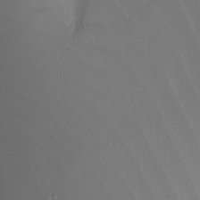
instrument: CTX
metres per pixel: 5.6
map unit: Nhu
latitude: -5.8422
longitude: -91.0647
